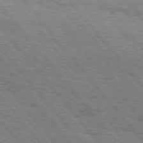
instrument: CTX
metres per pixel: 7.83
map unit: Hpe
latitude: 75.7828
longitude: -153.2726
